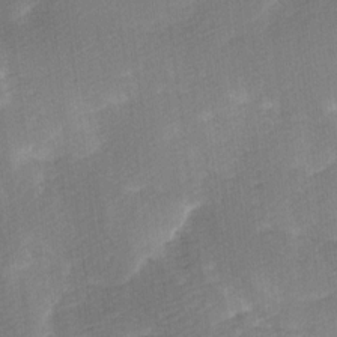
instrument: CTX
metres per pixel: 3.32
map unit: Ave
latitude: 10.1956
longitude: -106.8947
